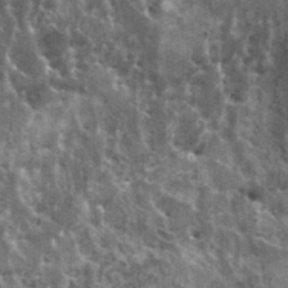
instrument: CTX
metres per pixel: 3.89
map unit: HNhu
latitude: 3.0836
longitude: 4.9730
